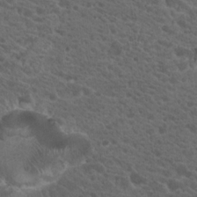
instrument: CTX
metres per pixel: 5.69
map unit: Hto
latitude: 19.4804
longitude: -34.7435
